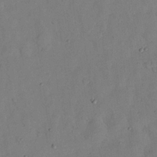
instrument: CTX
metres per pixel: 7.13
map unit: Nhu
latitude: 27.2915
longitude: -73.0648
